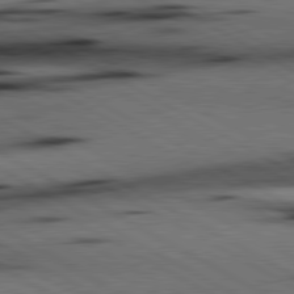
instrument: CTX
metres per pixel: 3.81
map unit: lApd
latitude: 80.4034
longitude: 162.4251
